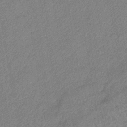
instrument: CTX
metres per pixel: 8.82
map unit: eHb
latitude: -42.1605
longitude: 82.0661
